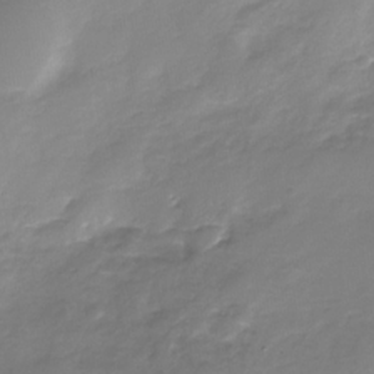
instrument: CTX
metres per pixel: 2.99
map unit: Nhe
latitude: -32.6708
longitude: -92.1766
